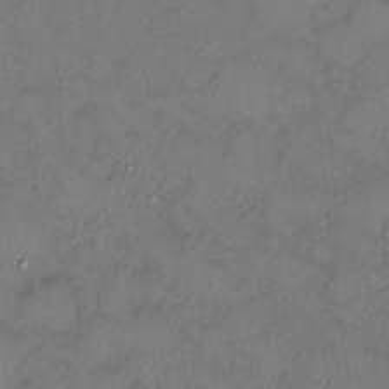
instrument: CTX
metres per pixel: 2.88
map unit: HNhu
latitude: 4.1389
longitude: 7.0864
